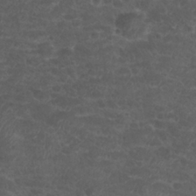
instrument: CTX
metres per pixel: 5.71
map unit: Nhu
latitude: 25.9906
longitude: -50.7624
